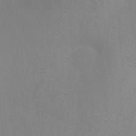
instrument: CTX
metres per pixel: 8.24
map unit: Ht
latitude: -8.4818
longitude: -35.1403
